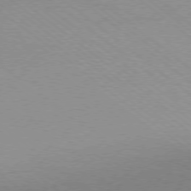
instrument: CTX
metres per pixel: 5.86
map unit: Ap
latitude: -78.5762
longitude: -99.9150
